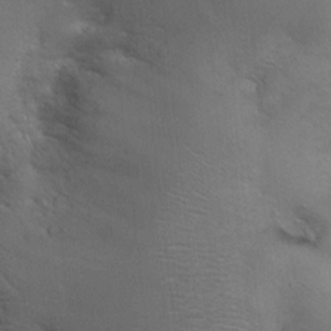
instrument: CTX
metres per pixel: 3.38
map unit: HNhu
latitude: 7.4426
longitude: -0.6679
